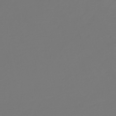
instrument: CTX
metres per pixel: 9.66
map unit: HNb
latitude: -46.7274
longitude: 54.9731
